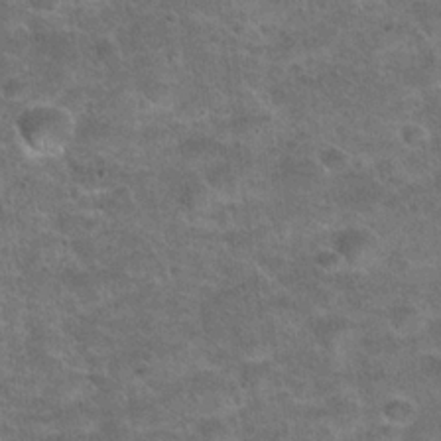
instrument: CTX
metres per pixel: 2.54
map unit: Hto
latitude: 23.3293
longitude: -49.9150
